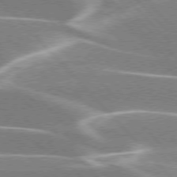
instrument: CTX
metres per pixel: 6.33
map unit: lApd
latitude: 76.1766
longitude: -64.2334
